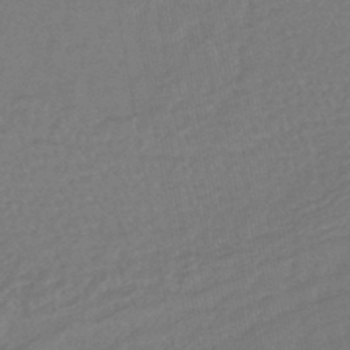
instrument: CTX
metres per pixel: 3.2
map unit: lHb
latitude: -43.2564
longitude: 75.1054
